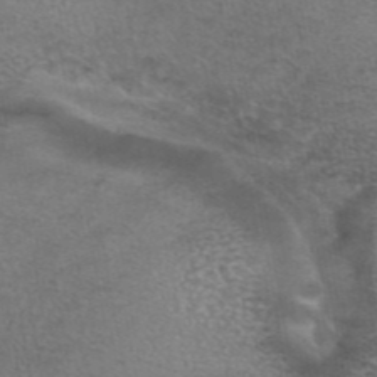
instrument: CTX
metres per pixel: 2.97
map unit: eAb
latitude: 44.4412
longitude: 104.1228
